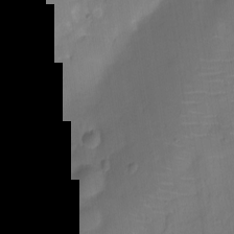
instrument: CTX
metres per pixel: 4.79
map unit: Ht
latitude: -9.8989
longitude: -22.0255
